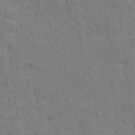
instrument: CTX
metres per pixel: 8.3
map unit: Hto
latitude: 14.4601
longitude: -30.3090
